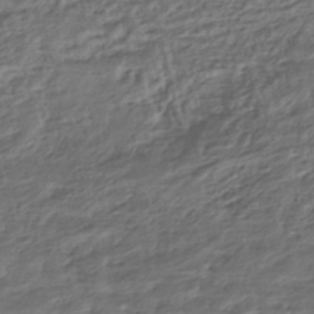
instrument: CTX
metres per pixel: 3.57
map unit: HNhu
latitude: -45.1431
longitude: 101.1809
